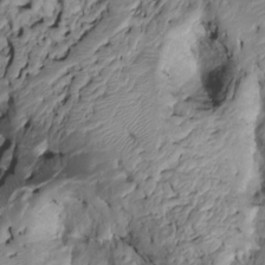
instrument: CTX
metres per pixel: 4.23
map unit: Htu
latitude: -6.4629
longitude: 154.7841
